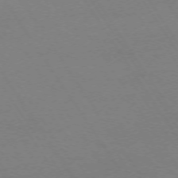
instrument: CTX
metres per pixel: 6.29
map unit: Ap
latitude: -73.9178
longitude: -82.1955
